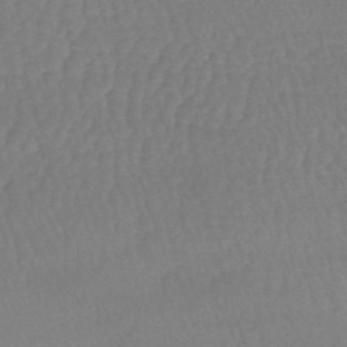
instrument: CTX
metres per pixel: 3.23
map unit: lHb
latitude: -40.5007
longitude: 66.7085
